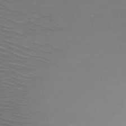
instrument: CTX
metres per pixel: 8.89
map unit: HNb
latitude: -48.4440
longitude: -44.4979
